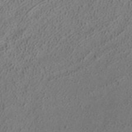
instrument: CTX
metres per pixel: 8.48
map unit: ANa
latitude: 37.6883
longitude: 16.5385
